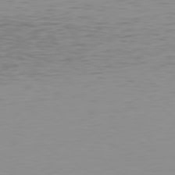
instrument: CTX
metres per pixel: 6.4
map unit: Hpe
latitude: 78.4979
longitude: -168.2334
